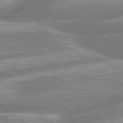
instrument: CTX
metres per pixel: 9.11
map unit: lApd
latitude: 80.5546
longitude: -165.1970
